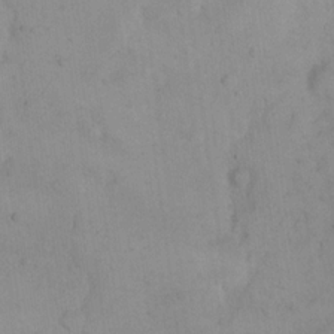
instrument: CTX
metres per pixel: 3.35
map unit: eHh
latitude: 18.3845
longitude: -64.6490
